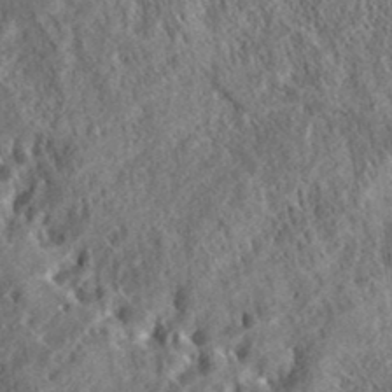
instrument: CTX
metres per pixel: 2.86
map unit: eHh
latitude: 37.4427
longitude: -138.0822
